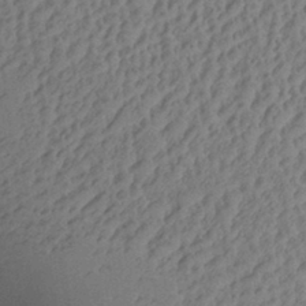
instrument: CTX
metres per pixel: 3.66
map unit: Aa
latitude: 28.9891
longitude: -137.3104
